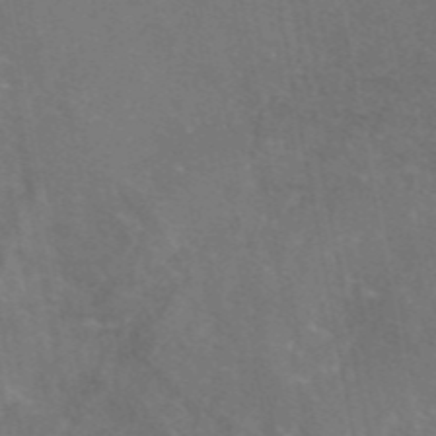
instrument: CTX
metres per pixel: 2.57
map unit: eAb
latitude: 46.1956
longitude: 108.0472
